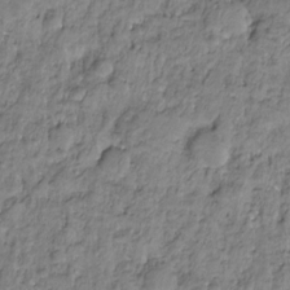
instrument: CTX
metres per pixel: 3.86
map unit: HNhu
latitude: -21.5777
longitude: 85.6910
